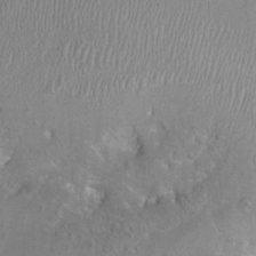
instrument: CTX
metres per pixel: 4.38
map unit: Nhu
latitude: -0.9542
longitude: -15.1593
